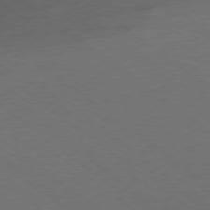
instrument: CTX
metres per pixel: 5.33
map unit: Ap
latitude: -79.1998
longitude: -54.4034
